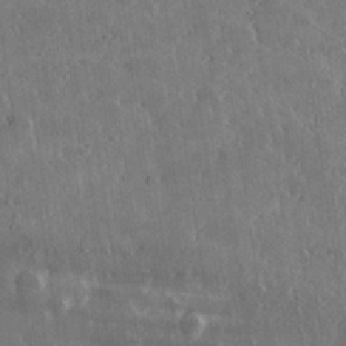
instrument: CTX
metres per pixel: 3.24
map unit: lHvf
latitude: 33.3671
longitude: -90.4601
